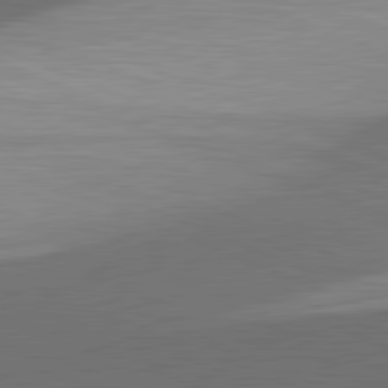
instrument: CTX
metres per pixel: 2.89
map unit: lApd
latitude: 81.6694
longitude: 137.1998
